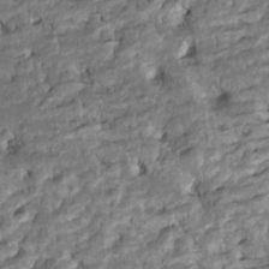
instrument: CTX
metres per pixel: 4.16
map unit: Htu
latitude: -7.7855
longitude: 145.8422
